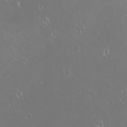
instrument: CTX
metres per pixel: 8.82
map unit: eHh
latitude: -9.0486
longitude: -69.2726
